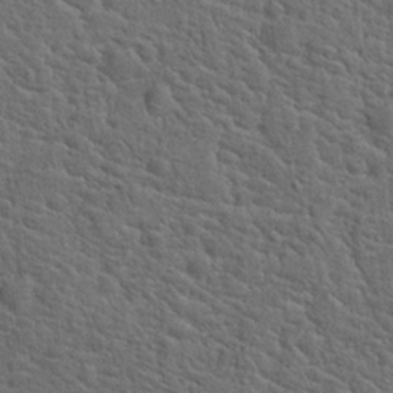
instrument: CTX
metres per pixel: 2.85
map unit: Hto
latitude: 19.4048
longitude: -43.3860
